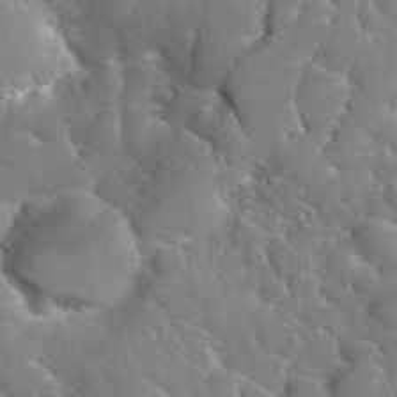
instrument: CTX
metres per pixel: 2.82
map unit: Hto
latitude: 35.4615
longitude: -49.0269
